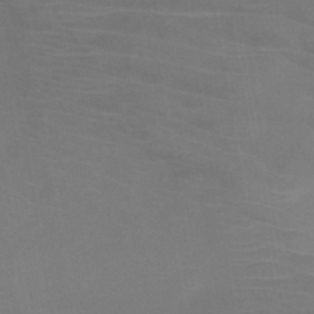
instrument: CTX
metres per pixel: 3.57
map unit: HNb
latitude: -46.7463
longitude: -43.8772
